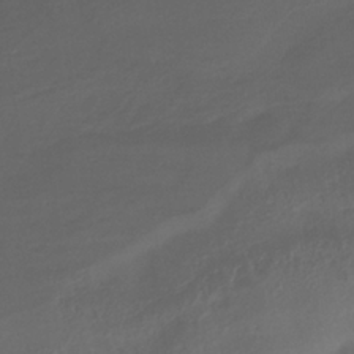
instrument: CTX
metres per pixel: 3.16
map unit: lHb
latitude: -34.4440
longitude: 64.2740
